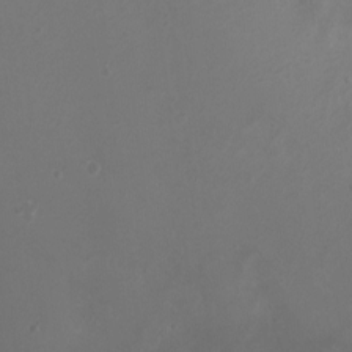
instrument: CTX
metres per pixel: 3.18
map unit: Ht
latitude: 1.4615
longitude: -20.4223
